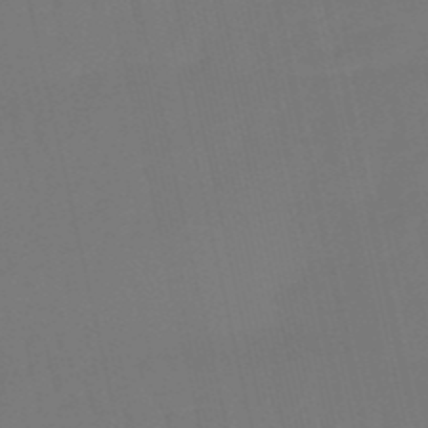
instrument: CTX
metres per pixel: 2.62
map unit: eHb
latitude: -50.4818
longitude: 76.3306
